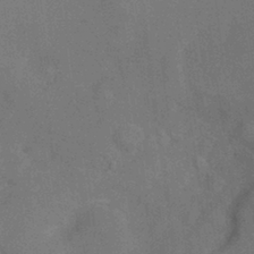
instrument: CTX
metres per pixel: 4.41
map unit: Hve
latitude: -31.7099
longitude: 95.5399
